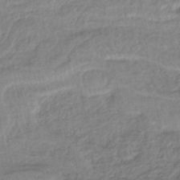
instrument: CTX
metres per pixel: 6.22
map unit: HNhu
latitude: -42.6329
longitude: 90.1228
